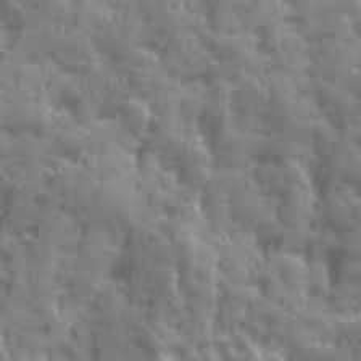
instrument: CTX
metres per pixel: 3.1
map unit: Ave
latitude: 19.4993
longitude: -132.1389
